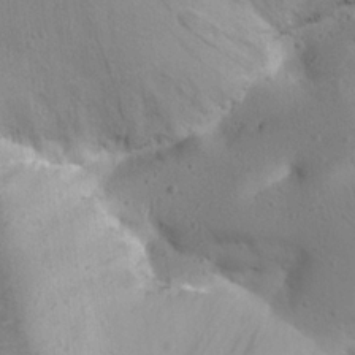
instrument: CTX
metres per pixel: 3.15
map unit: Nhu
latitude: 21.8206
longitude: -73.9906
